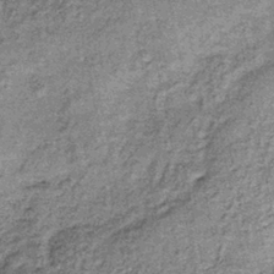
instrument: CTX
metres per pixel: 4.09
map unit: lHb
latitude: -38.3684
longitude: 64.9731
